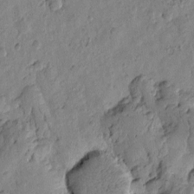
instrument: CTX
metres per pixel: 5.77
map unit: Htu
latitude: -0.0472
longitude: -176.3089
